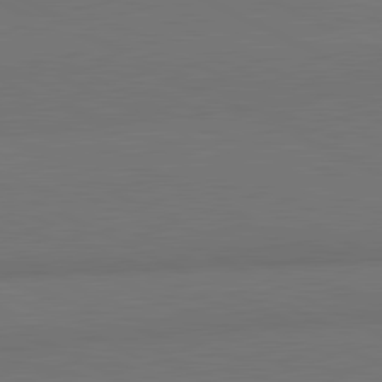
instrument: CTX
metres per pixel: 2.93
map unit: lApd
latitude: 81.8205
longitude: 158.4817
